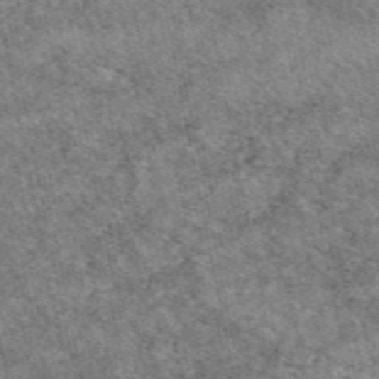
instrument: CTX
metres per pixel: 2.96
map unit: eAb
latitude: 48.9136
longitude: 114.2172
